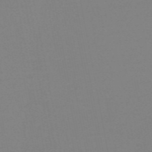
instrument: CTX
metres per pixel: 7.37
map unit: HNb
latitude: -54.5574
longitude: -39.3293
